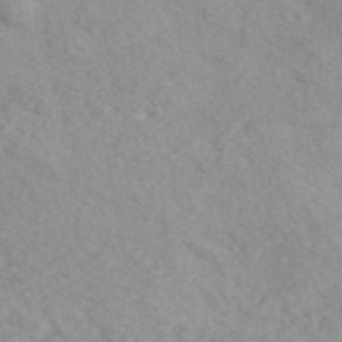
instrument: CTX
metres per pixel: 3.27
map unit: ANa
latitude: 44.6490
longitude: 21.6344
